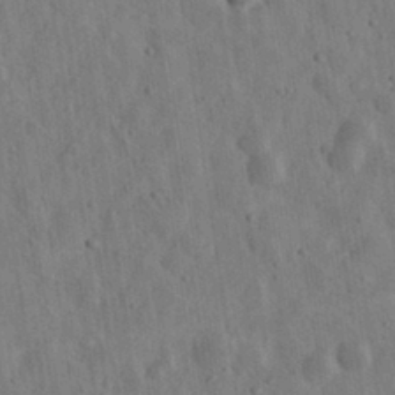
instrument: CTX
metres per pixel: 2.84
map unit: eHh
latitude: 31.1404
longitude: -74.0444
